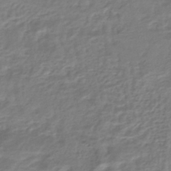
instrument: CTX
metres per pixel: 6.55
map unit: HNhu
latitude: -45.1431
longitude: 102.7274
